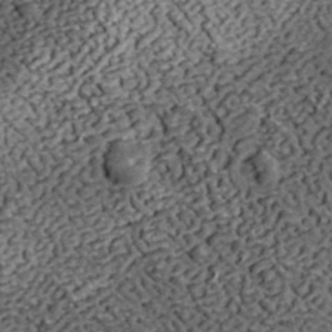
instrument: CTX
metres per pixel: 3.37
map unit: eHh
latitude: 37.3860
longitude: -79.0270
